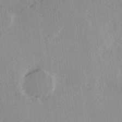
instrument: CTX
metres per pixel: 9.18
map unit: Hve
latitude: 19.2348
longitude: 149.2754
